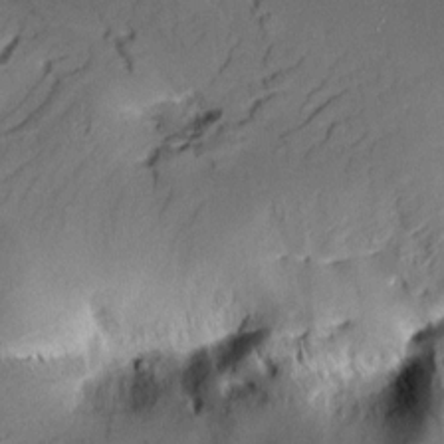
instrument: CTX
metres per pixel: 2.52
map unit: Aa
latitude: 9.8395
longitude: -142.7435
